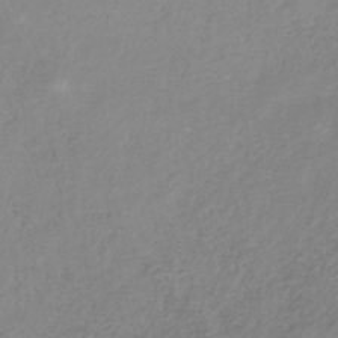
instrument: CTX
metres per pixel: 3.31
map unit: HNb
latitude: -33.4266
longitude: 56.2739
